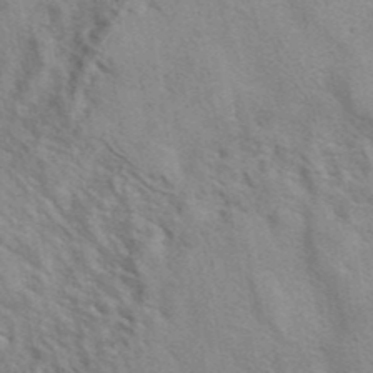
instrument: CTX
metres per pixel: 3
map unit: eAb
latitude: 41.2914
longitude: 106.8408
